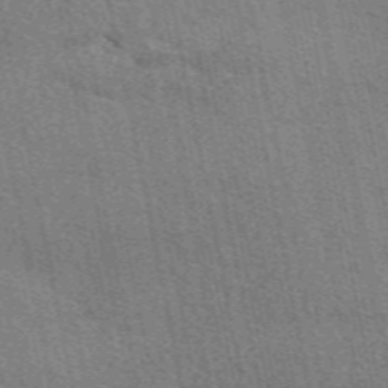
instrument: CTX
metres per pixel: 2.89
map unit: eAb
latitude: 49.4048
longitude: 116.2172
